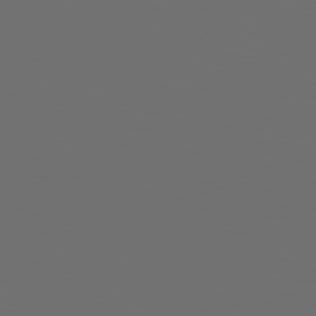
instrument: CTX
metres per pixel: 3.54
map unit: Hpe
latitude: 78.6491
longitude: 176.0094
